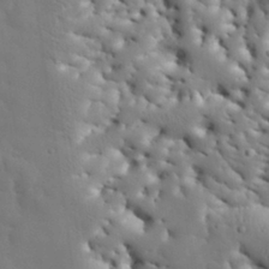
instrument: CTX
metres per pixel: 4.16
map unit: Nhu
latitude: 27.8583
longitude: -72.2334
